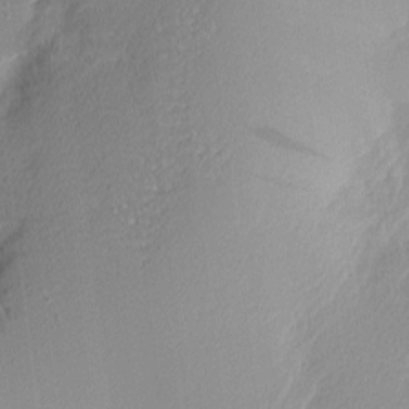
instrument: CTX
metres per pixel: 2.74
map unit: Nhu
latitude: 2.4601
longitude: -76.4034
